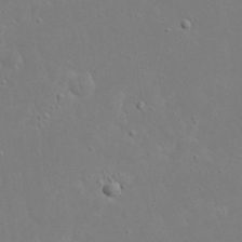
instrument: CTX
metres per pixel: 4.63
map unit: eHh
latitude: 16.7624
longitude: -71.7449
